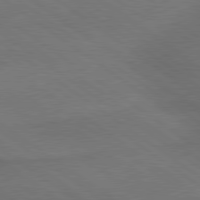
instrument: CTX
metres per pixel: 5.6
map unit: lApd
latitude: 79.7639
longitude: -176.9136
